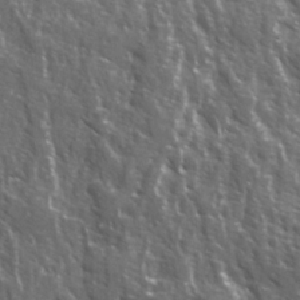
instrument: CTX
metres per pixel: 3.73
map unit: Ave
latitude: 15.7261
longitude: -131.7261
